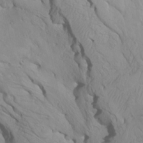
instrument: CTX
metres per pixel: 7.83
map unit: Htu
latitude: -7.4454
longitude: -66.2711
